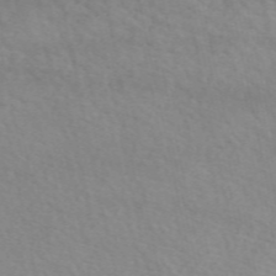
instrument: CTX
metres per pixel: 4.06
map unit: eAb
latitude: 51.1403
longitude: 107.1998
